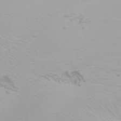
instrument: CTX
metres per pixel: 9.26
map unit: Nhu
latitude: -0.4062
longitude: -76.0822
